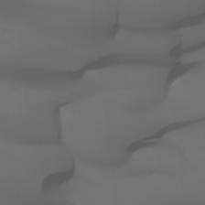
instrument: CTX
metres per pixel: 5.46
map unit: Nhu
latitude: -14.0661
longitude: -63.1970
